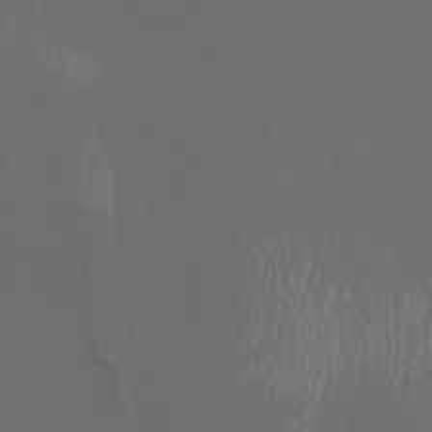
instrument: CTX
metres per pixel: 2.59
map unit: HNhu
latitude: -1.1809
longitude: 0.9542
